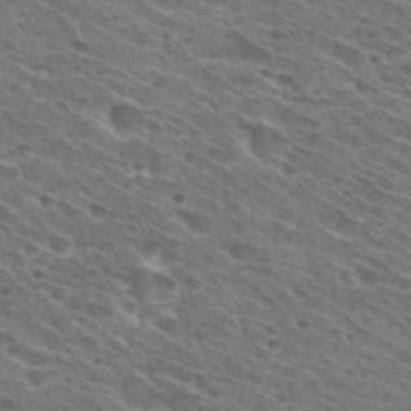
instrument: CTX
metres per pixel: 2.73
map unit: Hto
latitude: 31.0081
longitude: -45.9717
